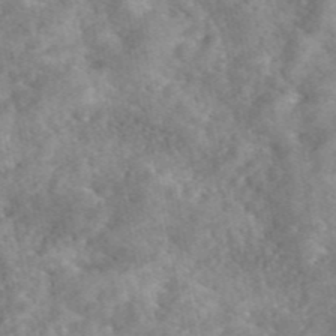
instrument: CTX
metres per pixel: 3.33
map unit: eAb
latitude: 46.1200
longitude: 127.5588
